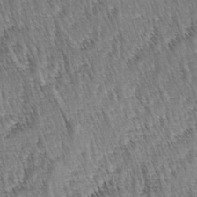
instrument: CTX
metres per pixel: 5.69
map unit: lAa
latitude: -3.8611
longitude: -122.6301
